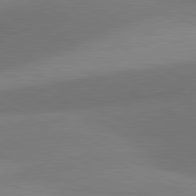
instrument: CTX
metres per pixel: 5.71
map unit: lApd
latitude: 81.1781
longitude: 127.9556
